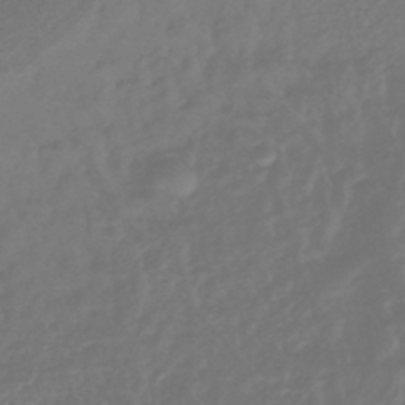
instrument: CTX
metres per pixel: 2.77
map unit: lHb
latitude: -42.8974
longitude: 77.3321
